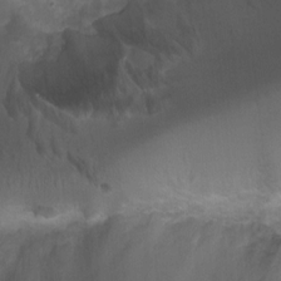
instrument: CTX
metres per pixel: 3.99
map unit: Ht
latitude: 4.1389
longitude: -20.7813
